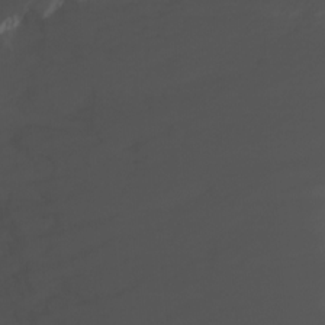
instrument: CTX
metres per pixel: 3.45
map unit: Nhu
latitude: -7.7855
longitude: -89.8962
